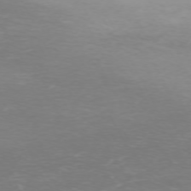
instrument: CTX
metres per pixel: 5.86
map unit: Hpe
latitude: -71.6722
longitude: 9.9556
